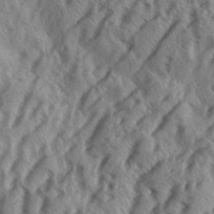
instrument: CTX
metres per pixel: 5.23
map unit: Aa
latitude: 30.2901
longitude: -138.4034
